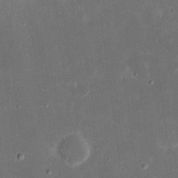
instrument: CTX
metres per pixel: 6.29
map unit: eHh
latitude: 17.1781
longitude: -72.9136
